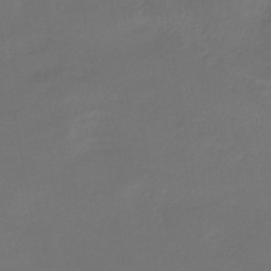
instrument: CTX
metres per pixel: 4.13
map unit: HNhu
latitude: -43.7099
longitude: 102.7652
